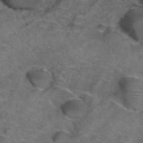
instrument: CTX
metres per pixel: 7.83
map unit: Hto
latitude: 39.5560
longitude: -41.5749
